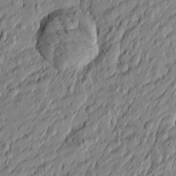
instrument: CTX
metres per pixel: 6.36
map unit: Htu
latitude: -6.6896
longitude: 177.9556
